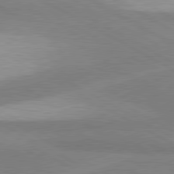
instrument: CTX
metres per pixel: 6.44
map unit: lApd
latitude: 80.3278
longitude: -179.9528
